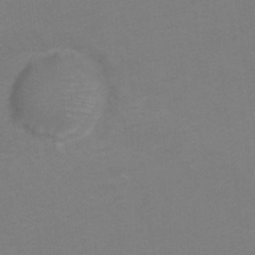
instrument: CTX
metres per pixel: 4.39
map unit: Hto
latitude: 7.2348
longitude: -35.9339
